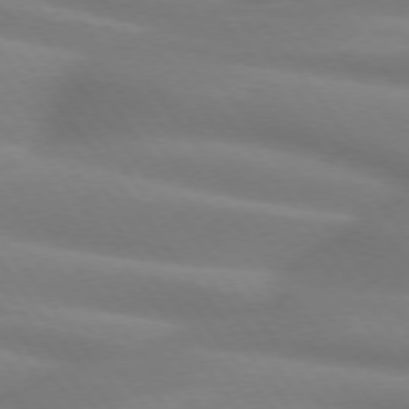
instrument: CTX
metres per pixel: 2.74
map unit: lApd
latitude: 74.4601
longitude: -59.9528
